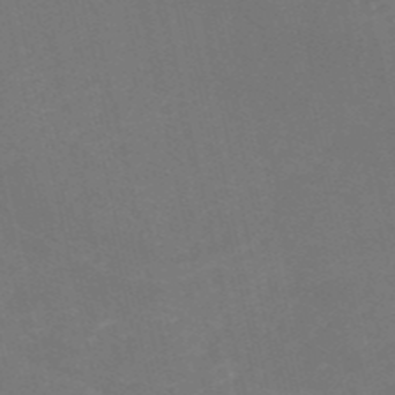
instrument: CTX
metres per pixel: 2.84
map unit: HNb
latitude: -52.5951
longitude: -48.7624
